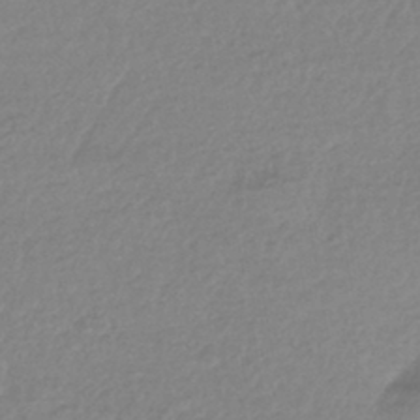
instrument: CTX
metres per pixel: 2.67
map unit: HNhu
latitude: -44.2740
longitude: 95.9367
